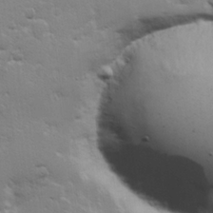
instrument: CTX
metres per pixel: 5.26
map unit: Hve
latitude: 23.4426
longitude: 144.9353
